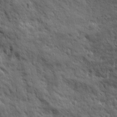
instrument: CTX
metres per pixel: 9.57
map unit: Ave
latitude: 19.4615
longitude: -134.4412
